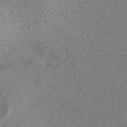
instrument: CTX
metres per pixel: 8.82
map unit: ANa
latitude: 41.3104
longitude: 15.2943
